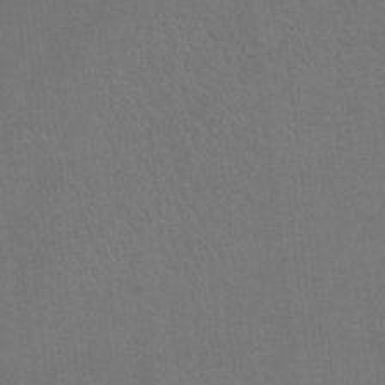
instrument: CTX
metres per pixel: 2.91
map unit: Hto
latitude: -12.0472
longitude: -39.9528
